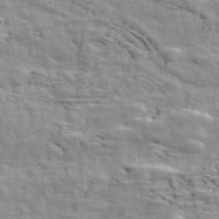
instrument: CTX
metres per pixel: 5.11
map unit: ANa
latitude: 48.1956
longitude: -81.9339
